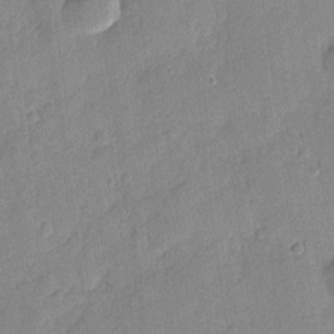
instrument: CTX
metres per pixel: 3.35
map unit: eHh
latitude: 3.8772
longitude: -74.7624
